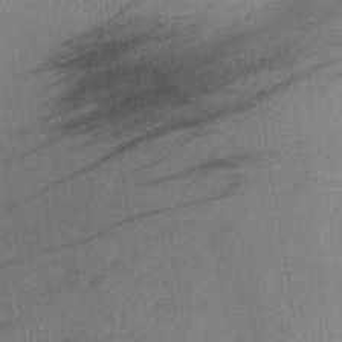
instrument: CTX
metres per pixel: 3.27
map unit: lHb
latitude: -37.7666
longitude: 72.5951
